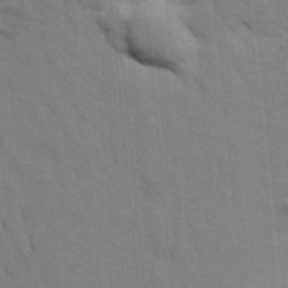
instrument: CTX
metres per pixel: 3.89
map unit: Aa
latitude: 24.7246
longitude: -148.4979
